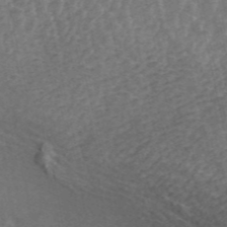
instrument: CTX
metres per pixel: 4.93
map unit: ANa
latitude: 45.0080
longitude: 25.1431
